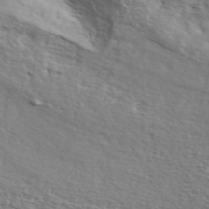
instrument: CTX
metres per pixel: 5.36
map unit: ANa
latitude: 42.2145
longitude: 50.6329
